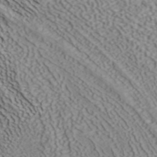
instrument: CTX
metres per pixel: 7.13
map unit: ANa
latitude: 40.8002
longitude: 33.8612
